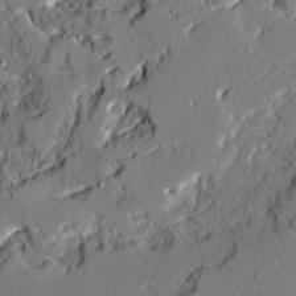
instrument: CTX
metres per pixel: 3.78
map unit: Ave
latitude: 20.5735
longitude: -128.8758
